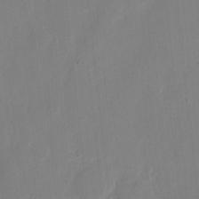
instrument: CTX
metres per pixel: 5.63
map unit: eHh
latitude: 10.1389
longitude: -67.7827
